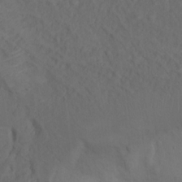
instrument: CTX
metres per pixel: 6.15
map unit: Nhu
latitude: 12.3278
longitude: -28.1767
